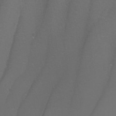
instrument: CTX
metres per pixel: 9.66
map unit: Nhu
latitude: -8.8597
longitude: -94.2523
